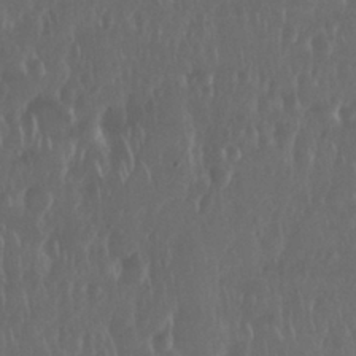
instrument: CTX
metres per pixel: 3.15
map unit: Nhu
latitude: 29.2159
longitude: -57.1781
